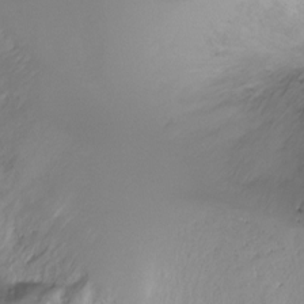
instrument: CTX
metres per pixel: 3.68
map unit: Ht
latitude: -16.4062
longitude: -44.8758
